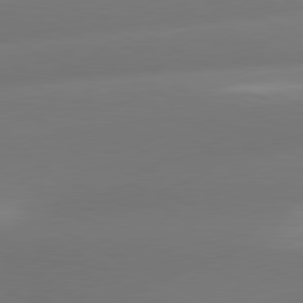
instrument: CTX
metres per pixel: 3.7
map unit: lApd
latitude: 80.6679
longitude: -160.8191
